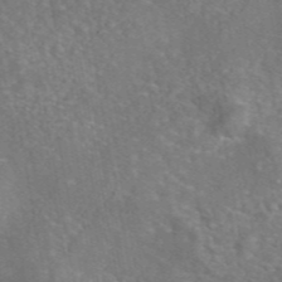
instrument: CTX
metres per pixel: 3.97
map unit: eAb
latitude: 46.0255
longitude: 106.6708
